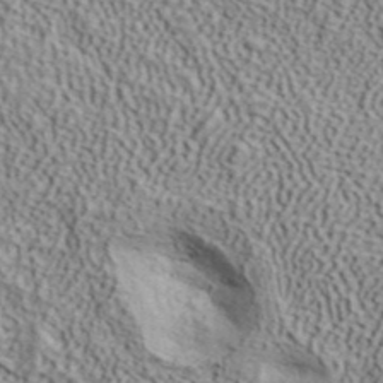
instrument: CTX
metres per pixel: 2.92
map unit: ANa
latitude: 42.1200
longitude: 49.3699
